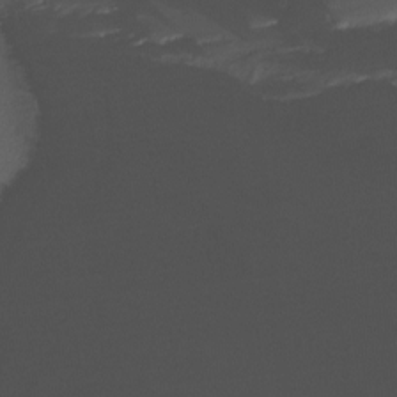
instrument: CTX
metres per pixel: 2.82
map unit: Htu
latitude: -15.9556
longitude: -47.3293
